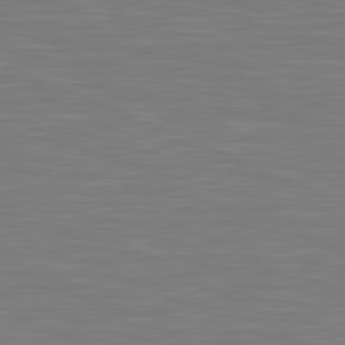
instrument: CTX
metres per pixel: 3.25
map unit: lApd
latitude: 81.7072
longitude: -171.3293
